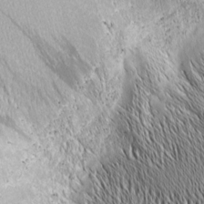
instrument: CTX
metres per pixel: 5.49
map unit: Nhu
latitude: -5.0297
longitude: -150.3467
